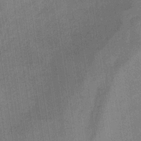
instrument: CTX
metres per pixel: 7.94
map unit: lHb
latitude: -33.8801
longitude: 65.8423
